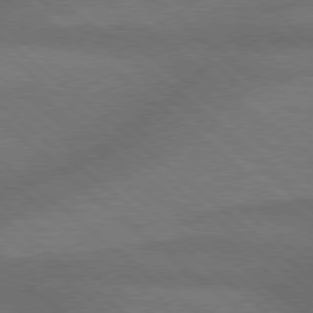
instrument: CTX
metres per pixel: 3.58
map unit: Hpe
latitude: 78.1200
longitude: -158.0822
